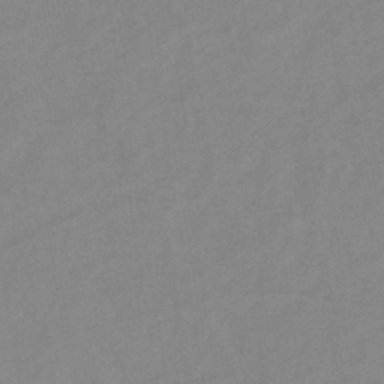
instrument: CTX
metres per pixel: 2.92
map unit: HNb
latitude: -45.5777
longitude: -39.0080
